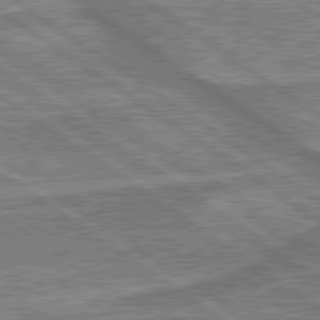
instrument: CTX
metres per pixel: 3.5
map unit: lApd
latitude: 79.8395
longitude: 175.7855
